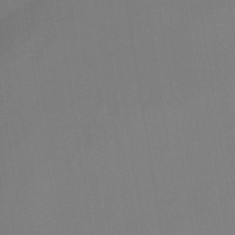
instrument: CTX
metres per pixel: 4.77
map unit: lHb
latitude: -42.0283
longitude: 64.2929
